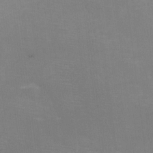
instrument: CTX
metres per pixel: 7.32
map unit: eHh
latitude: -6.1983
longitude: -78.8758
